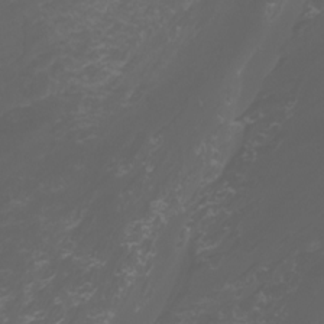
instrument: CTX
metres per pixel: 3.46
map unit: Nhu
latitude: -7.5399
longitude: -73.4427
